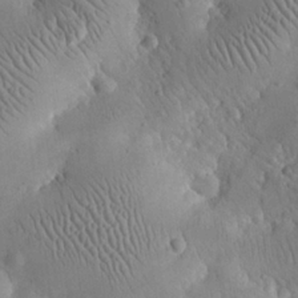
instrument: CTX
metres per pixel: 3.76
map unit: eHh
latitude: 25.2914
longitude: -67.0080
